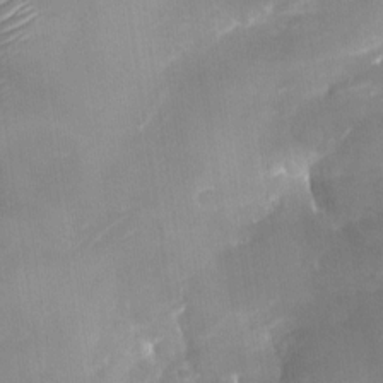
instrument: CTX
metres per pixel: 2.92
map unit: Nhu
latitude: -28.1606
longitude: -62.8569
